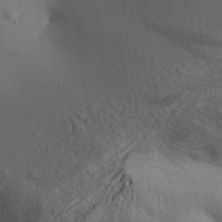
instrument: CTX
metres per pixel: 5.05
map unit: Aa
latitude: 31.7261
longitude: -140.4790
